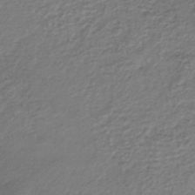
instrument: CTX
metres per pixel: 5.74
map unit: lHb
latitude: -35.7855
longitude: 67.8989
